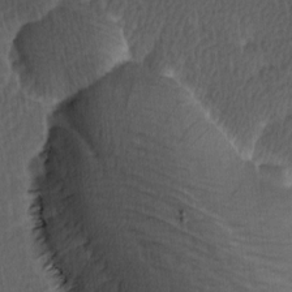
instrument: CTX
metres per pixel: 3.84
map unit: Ave
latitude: 8.8569
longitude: -106.7435
